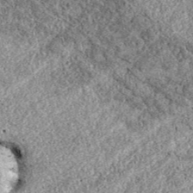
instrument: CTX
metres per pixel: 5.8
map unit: eAb
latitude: 37.6127
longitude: 110.6141
